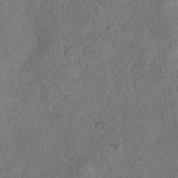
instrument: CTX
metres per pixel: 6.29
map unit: HNhu
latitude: -39.4832
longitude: 100.7841
